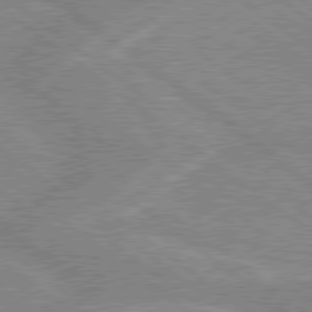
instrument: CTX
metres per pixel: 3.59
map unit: lApd
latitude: 79.0648
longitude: -156.4790
